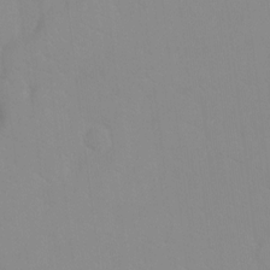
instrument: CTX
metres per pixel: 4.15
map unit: Ht
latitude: -8.4629
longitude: -33.9150
